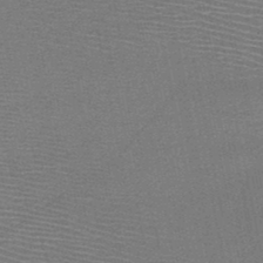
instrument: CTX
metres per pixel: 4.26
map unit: HNb
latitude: -48.0850
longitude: -42.1200
